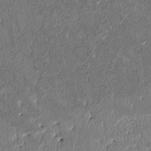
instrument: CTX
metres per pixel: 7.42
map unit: Htu
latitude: 3.8016
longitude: 150.0661
